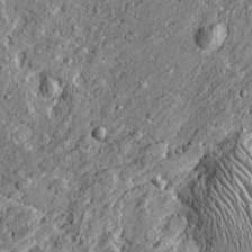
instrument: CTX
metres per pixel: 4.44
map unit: Htu
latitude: -4.5007
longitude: 158.1984
